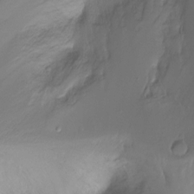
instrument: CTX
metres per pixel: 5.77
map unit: Ht
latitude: -16.6897
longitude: -45.0836
